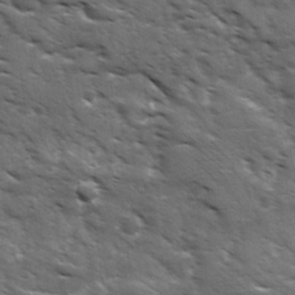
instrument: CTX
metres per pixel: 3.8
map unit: Ave
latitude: 17.8017
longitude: -132.2523
